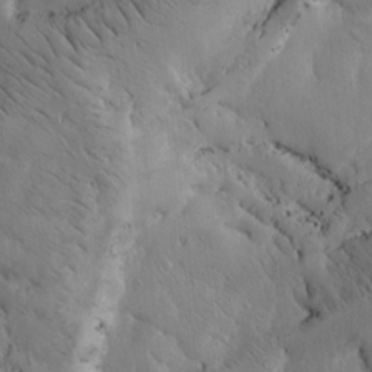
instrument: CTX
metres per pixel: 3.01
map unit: Htu
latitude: -3.4076
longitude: 169.3131
